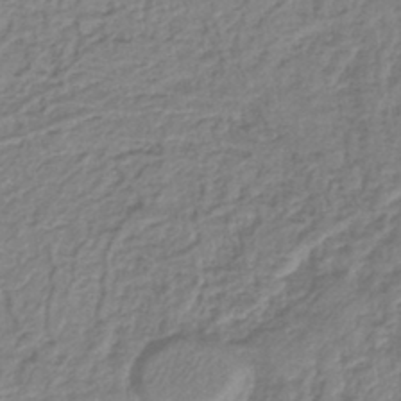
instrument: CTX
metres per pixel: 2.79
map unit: lHb
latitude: -41.4076
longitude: 62.0094
